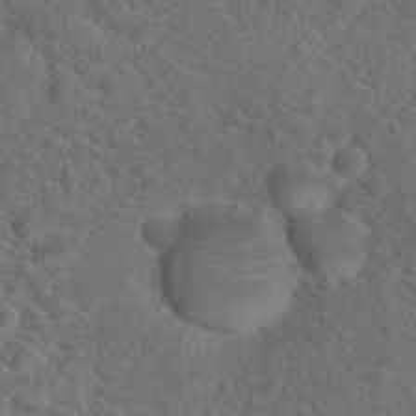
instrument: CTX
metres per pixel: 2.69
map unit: Hto
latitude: 19.4804
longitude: -39.3482
